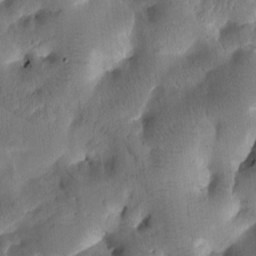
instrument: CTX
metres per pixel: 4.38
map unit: Htu
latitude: -1.1998
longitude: 170.4629
